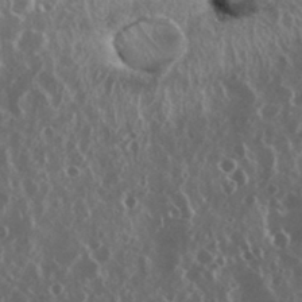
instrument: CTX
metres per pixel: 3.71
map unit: eHh
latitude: 35.0458
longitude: -58.4979
